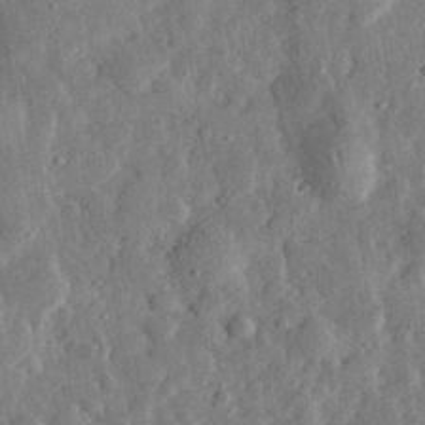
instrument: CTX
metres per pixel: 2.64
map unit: eHh
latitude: 32.9514
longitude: -76.7813
